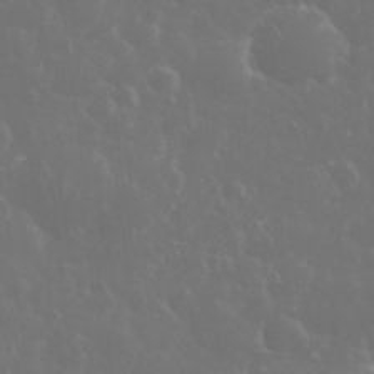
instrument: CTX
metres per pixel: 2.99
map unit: eHh
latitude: 33.9717
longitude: -60.6301
